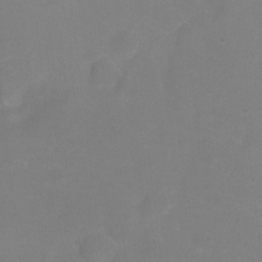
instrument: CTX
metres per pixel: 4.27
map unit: Ht
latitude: 0.4223
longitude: -46.1767
